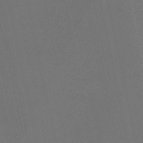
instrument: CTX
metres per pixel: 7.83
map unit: eHb
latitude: -50.8975
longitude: 71.7478
